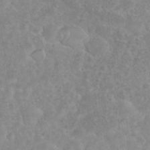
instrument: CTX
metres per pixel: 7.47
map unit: eHh
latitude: 35.9528
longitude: -62.0633
